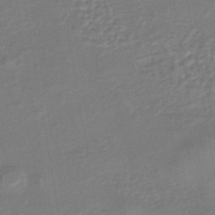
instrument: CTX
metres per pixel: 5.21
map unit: eHb
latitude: -43.5777
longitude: 81.7667
